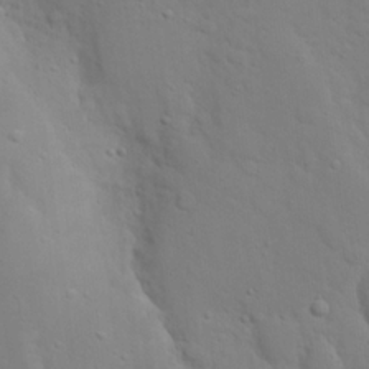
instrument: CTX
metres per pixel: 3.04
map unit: eHh
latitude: 20.0255
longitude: -61.5749
